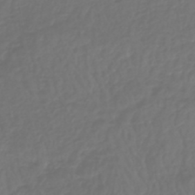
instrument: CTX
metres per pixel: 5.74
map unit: lHb
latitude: -43.4832
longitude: 64.8786
